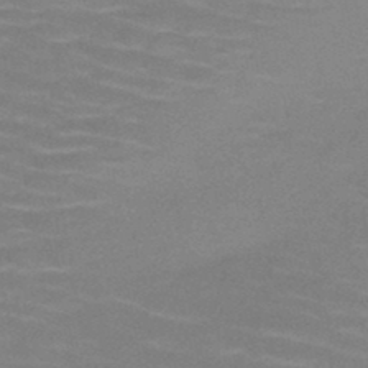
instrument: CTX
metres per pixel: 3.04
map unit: HNb
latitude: -46.9352
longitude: -46.7813
